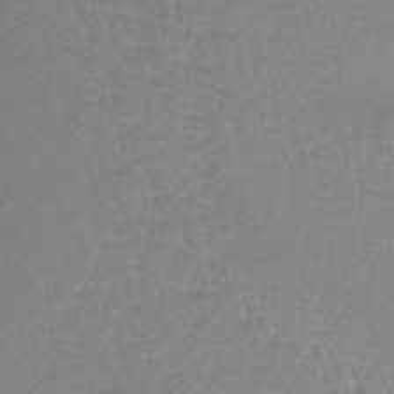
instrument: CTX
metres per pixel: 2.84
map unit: lHb
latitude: -44.1984
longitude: 76.3117
